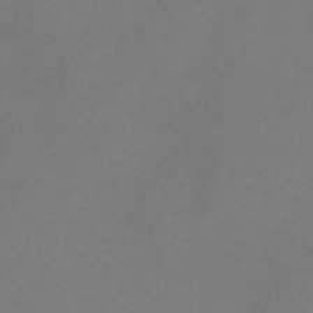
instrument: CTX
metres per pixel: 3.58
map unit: lHb
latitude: -37.5588
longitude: 72.9919
